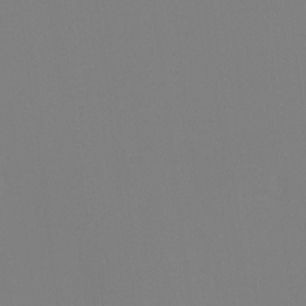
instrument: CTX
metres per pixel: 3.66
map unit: Hto
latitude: -8.7652
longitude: -45.8772
